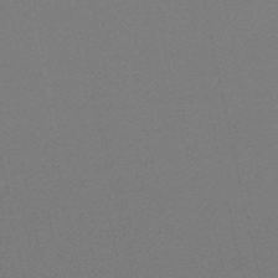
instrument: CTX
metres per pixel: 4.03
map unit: HNb
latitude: -50.4062
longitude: -52.3090
